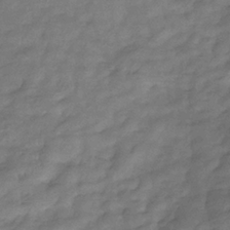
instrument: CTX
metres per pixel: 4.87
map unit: eHb
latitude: -34.6141
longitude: 80.1795
